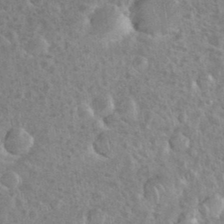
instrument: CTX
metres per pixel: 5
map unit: eHh
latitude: 35.3481
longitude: -60.6679
